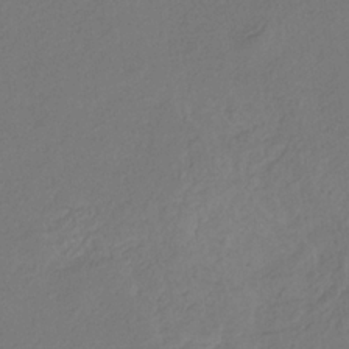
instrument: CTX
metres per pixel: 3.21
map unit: eHb
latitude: -29.9745
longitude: 67.9367
